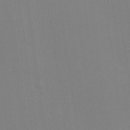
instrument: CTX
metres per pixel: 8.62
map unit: lHvf
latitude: 20.4601
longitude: 142.3306
